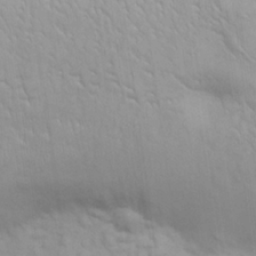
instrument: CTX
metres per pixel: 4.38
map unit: eHh
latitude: 25.6127
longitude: -64.0444
